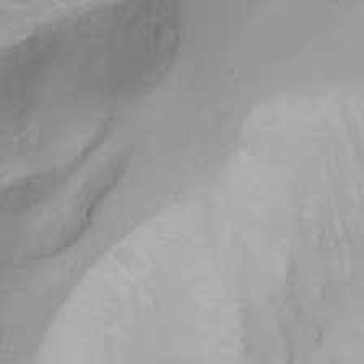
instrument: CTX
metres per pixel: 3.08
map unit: Nhu
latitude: -4.8597
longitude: -79.9717
